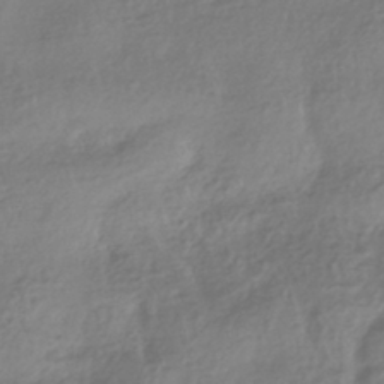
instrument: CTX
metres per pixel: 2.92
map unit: HNhu
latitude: -42.0283
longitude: 97.5588
